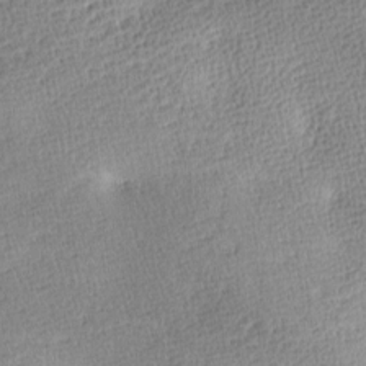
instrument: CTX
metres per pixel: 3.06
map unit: lAa
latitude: -10.3684
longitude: -125.3859
